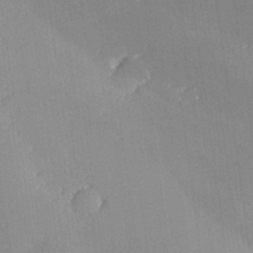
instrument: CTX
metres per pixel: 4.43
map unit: lHvf
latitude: 25.4048
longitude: 141.0297
